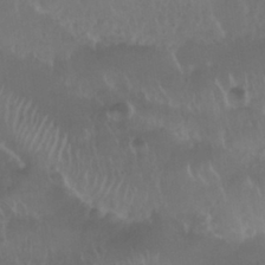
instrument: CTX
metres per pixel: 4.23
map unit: Nhu
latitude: 29.3481
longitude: -56.1766
